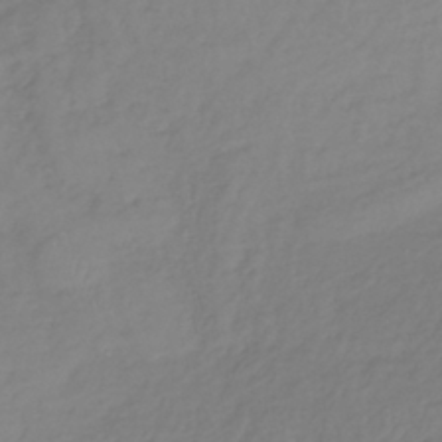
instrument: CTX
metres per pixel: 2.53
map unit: lHb
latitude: -36.2739
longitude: 69.5966
